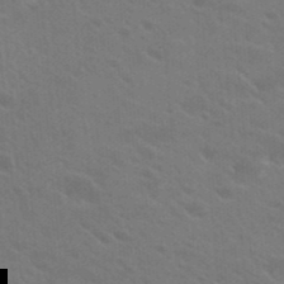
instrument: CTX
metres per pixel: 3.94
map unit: Hto
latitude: 23.5371
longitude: -36.9703
